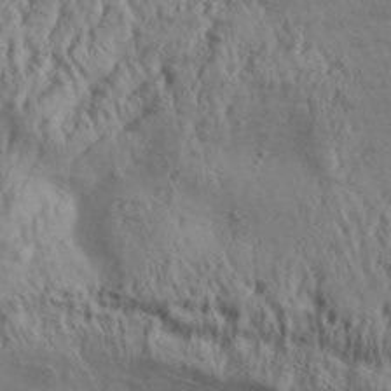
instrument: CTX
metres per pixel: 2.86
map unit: Aa
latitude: 31.2537
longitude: -135.9339
